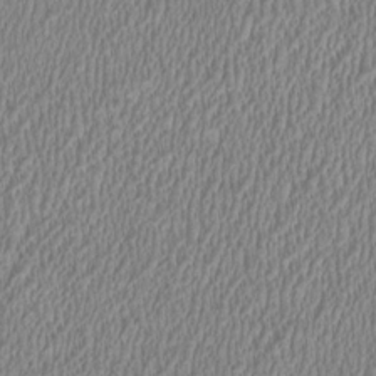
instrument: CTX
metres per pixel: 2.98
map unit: HNhu
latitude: 0.3656
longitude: -0.4412
